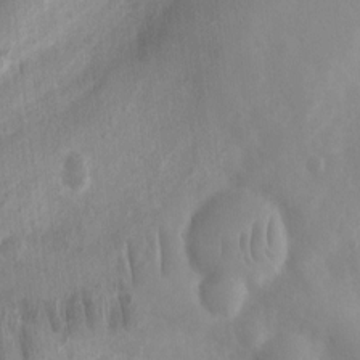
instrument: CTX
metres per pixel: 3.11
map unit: Ht
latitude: 3.0458
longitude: -26.8002
